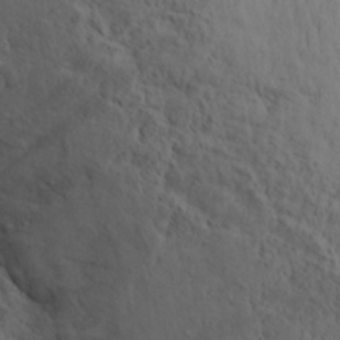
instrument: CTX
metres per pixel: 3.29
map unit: Aa
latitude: 28.5734
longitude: -132.5546
